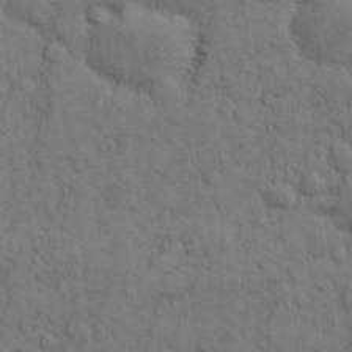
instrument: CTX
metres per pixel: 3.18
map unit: Nhu
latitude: 28.6490
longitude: -71.6694
